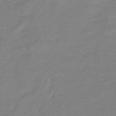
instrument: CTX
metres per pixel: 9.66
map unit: lHb
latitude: -35.2754
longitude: 70.5763
